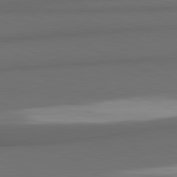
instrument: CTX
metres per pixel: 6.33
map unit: lApd
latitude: 81.7639
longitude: 171.6722
